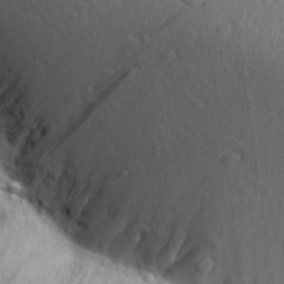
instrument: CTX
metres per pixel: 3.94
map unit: Aa
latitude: 27.3293
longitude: -143.0836
